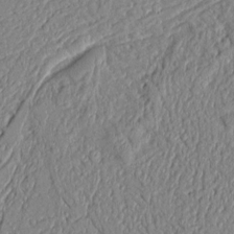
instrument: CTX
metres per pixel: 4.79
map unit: Aa
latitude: 9.3671
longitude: -130.7436
